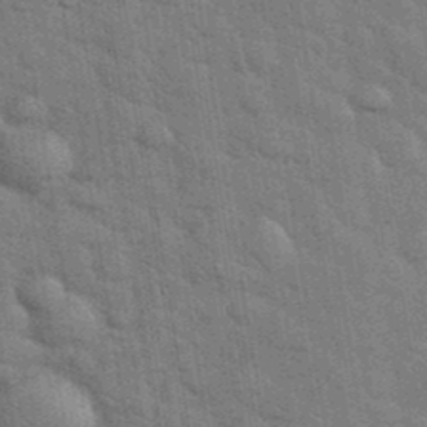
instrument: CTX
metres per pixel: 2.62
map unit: eHh
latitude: 37.4238
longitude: -65.9717
